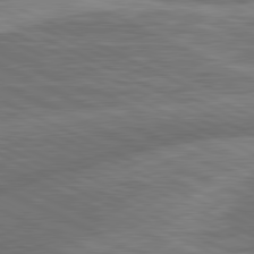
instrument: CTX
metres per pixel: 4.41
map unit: lApd
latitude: 81.1025
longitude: -167.7449
